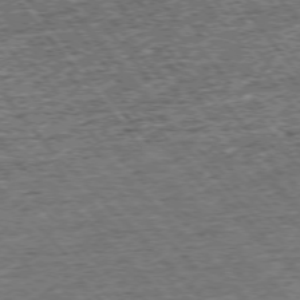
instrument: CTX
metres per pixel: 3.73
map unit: Ap
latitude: -75.7289
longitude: -91.9717
